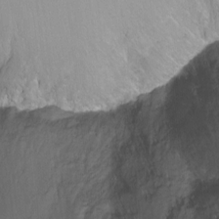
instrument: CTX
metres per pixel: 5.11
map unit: Ht
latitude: -7.2565
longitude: -37.4993
